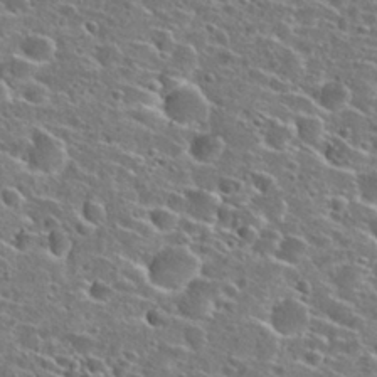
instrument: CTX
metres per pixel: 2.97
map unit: Hto
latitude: 26.6113
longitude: -47.0270
